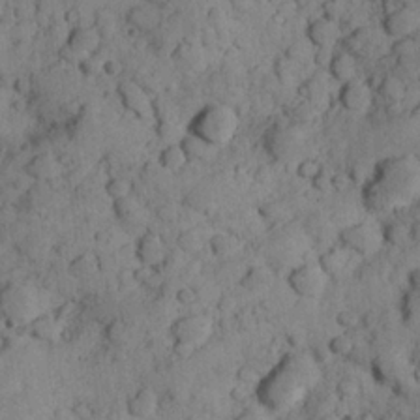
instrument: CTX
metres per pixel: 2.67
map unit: Hve
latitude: 24.6679
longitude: 147.5399
